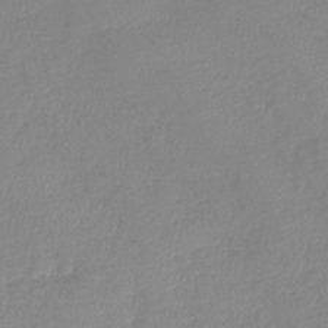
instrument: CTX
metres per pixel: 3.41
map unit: lHb
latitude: -41.1809
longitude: 75.5777
